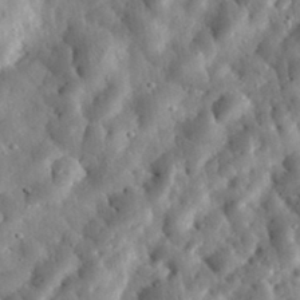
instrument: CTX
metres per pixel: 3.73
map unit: eHh
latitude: 32.2523
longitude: -77.3481
